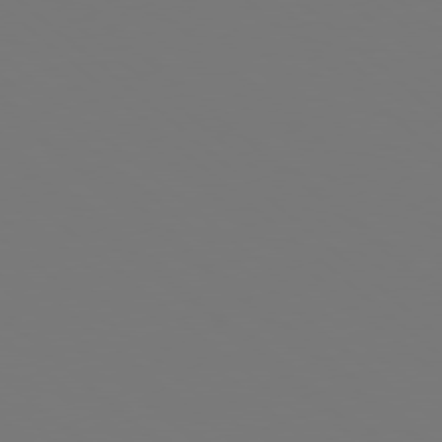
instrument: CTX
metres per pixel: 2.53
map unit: Hpe
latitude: 78.1578
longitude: -174.5357
